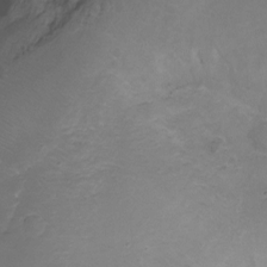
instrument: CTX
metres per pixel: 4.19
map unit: Ht
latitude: -11.5399
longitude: -35.5560
